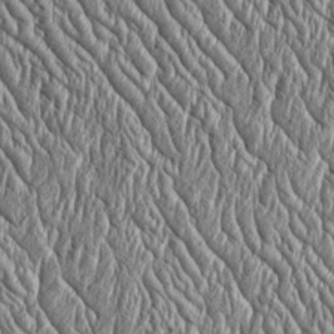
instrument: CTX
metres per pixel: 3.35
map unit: Htu
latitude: -4.0283
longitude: 158.6141
